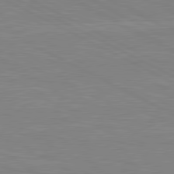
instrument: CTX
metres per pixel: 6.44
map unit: lApd
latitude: 80.7246
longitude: 170.3306
